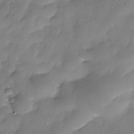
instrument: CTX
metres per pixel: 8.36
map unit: Nhe
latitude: -38.4251
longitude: -149.0270
